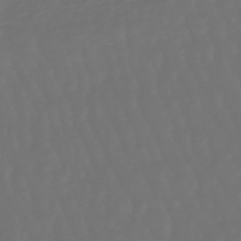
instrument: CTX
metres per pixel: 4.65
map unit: lHb
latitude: -47.6344
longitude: 79.8422
